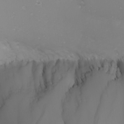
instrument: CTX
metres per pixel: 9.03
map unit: Nhu
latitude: -6.9730
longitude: -81.5560
